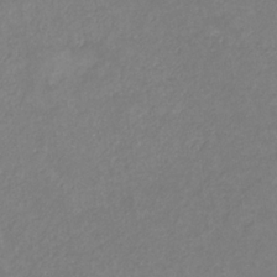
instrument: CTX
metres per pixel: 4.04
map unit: eHb
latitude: -31.4832
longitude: 68.2361
